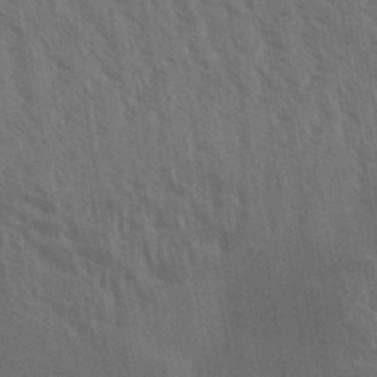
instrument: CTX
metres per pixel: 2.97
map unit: Aa
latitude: 31.9339
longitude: -139.1403
